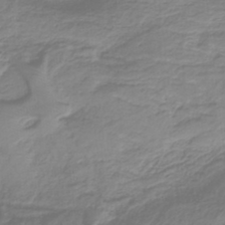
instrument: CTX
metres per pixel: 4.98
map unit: HNb
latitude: -36.5384
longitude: 55.5966
